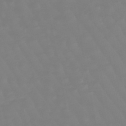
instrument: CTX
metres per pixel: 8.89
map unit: lHb
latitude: -49.2565
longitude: 82.4818
